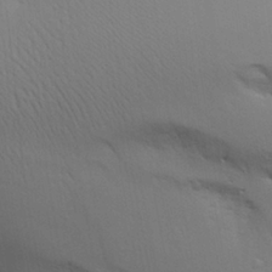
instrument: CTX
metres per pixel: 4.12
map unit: Aa
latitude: 25.4993
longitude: -136.4790
